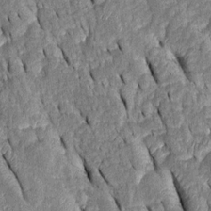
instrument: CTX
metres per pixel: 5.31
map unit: Htu
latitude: -0.9164
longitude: 149.9556
